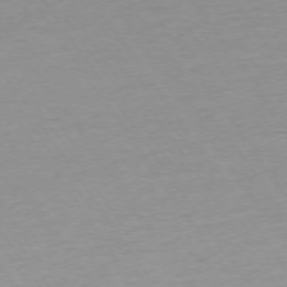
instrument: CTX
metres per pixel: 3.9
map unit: Ap
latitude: -74.6708
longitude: -85.5749
